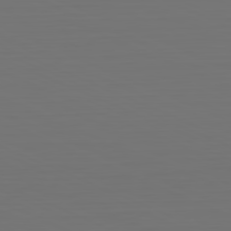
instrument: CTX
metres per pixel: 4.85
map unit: Hpe
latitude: -81.7667
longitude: 6.8408
